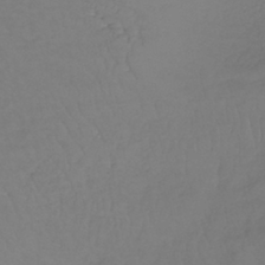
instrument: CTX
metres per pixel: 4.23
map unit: lHb
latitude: -39.3510
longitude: 70.4629
